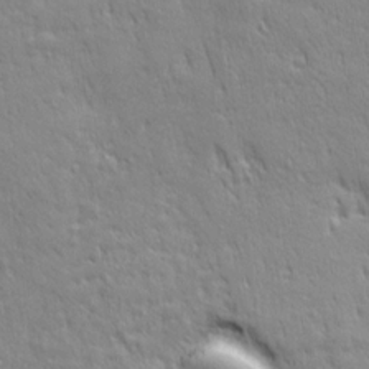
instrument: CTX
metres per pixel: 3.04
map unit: Ave
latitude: 22.2145
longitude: -135.8394
